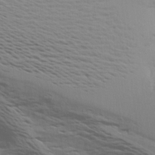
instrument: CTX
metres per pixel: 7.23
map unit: Aa
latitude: 19.0836
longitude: -145.1025
